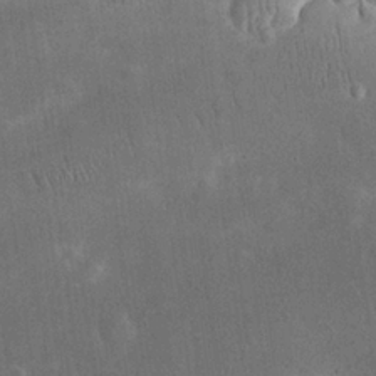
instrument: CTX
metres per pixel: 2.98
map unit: eHh
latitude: 25.0269
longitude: -68.2901
